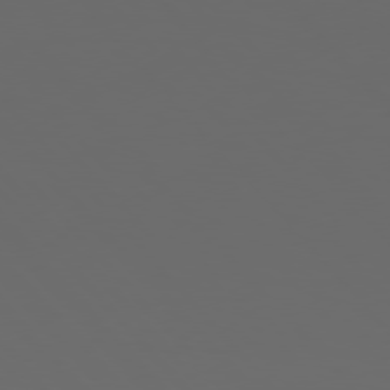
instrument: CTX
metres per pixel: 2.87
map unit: Hpe
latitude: 77.0458
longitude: -166.4223
